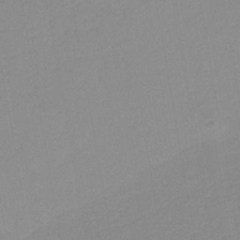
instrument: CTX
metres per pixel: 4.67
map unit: HNb
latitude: -35.4832
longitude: 51.6155
